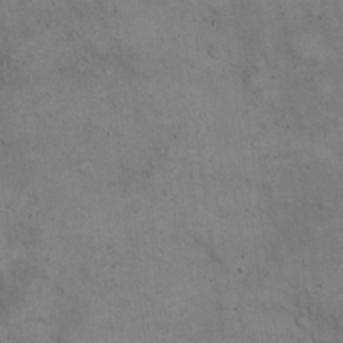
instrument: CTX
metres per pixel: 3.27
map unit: eHh
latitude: 21.8773
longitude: -61.4237
